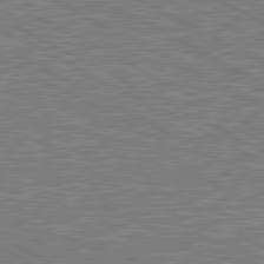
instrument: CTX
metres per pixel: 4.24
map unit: lApd
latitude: 80.6868
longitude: 118.4629
